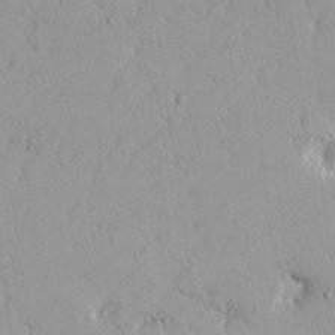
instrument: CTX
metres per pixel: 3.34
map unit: Nhu
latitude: 18.6679
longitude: -72.4790
